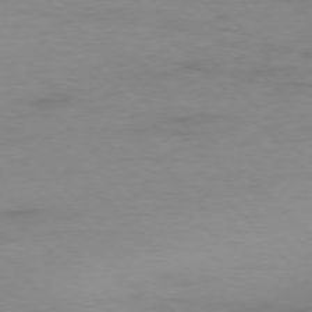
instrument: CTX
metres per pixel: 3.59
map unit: Ap
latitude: -77.2187
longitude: -83.4048
